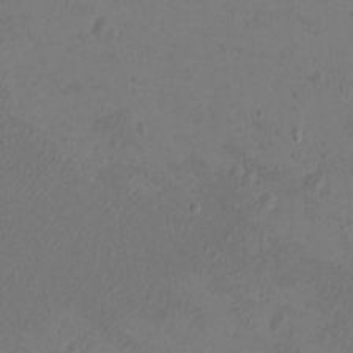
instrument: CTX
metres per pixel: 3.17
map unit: eHh
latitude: -3.0675
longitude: -74.4601
